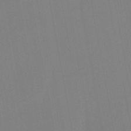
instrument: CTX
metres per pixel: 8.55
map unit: lHb
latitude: -46.2361
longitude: 75.3888
